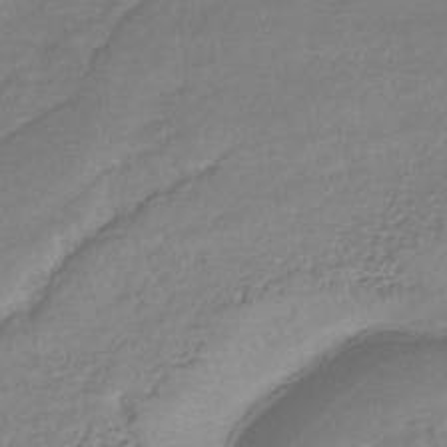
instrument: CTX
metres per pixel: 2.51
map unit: lHb
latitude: -40.1417
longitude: 70.4629
